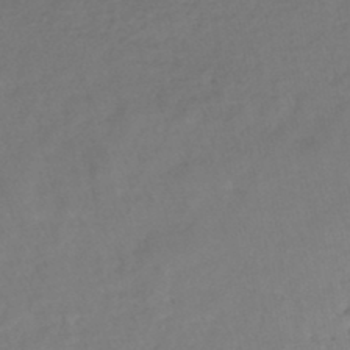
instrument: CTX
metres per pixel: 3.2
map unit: lHb
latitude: -44.9353
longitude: 58.8596
